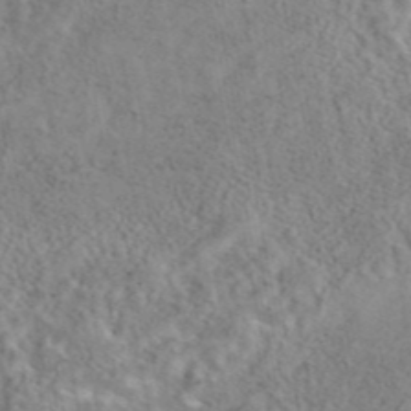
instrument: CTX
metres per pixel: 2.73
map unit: eAb
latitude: 43.3104
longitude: 108.7841
